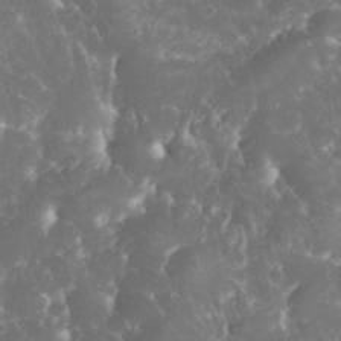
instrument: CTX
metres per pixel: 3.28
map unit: eHh
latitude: 34.6679
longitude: -64.6490
